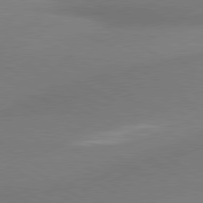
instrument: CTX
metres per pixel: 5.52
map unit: lApd
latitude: 80.0633
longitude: 177.3321
